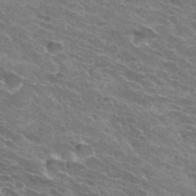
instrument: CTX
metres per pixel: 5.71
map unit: Hto
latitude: 32.4223
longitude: -42.7435
